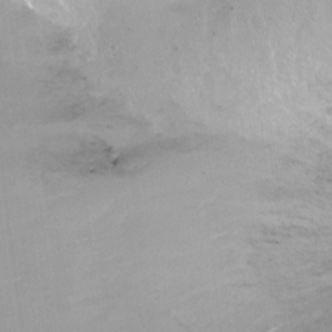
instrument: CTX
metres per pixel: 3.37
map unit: Ht
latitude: -15.1998
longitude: -41.0080
